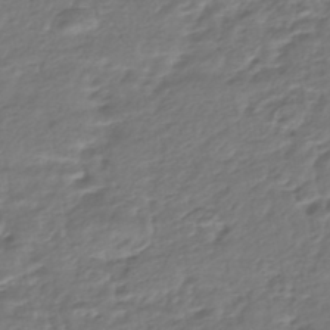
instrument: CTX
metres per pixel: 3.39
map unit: HNhu
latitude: -46.2172
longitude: 103.7289
